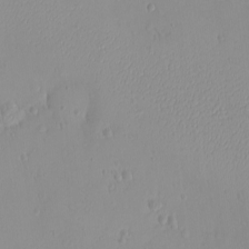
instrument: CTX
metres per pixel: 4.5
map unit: eHh
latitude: -9.4832
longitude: -68.7813
